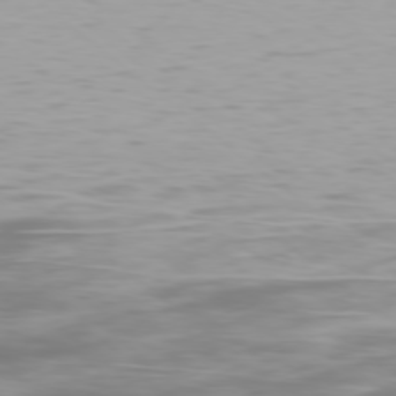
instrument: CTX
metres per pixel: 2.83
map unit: Ap
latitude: -78.2361
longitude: -94.6680
